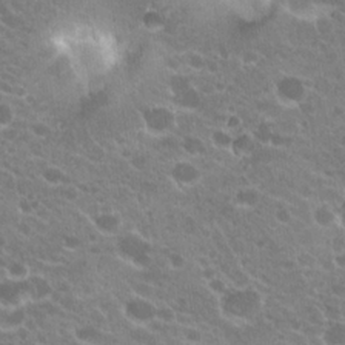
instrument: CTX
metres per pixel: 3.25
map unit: Hto
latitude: 20.5168
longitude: -34.8569
